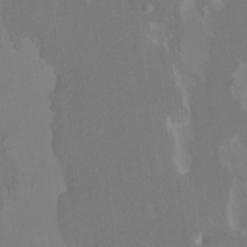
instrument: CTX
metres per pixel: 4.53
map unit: HNhu
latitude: 7.2348
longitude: -5.1781
